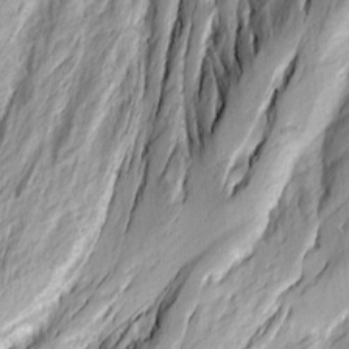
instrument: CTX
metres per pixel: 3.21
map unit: Ave
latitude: 14.0255
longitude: -131.5938
